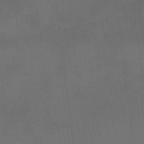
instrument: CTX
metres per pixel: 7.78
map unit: HNhu
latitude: 11.3671
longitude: 11.0487
